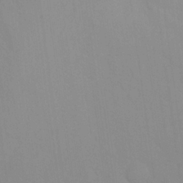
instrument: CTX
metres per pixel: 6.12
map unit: Nhu
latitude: 23.4804
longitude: -63.1592
